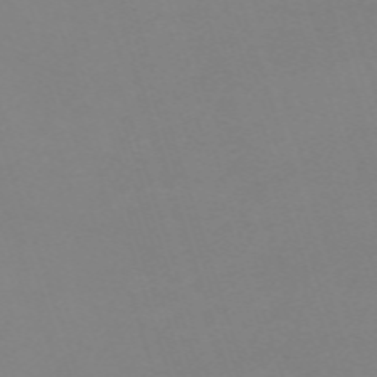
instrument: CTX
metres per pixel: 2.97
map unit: eHh
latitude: -63.6533
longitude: 49.1809
